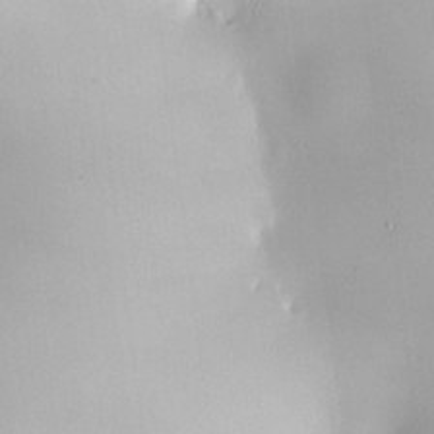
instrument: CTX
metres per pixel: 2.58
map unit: HNhu
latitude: 6.1389
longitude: 9.1431
